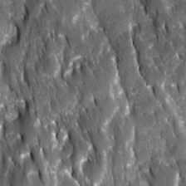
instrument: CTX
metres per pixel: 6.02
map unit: Ave
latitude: 15.6316
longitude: -133.1970
